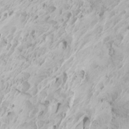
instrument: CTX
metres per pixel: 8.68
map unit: Htu
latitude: -6.7085
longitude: -71.5560
